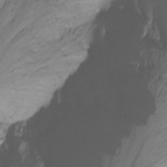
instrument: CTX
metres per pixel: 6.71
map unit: Ht
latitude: -16.1606
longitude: -48.9136
